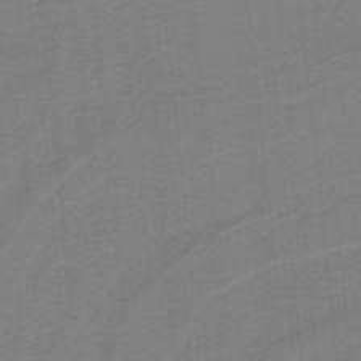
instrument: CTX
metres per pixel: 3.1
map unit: lHb
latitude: -39.3510
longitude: 54.1984
